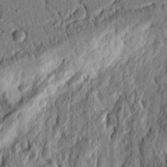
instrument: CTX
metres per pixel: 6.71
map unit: Ht
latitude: 11.2726
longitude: -75.6694
